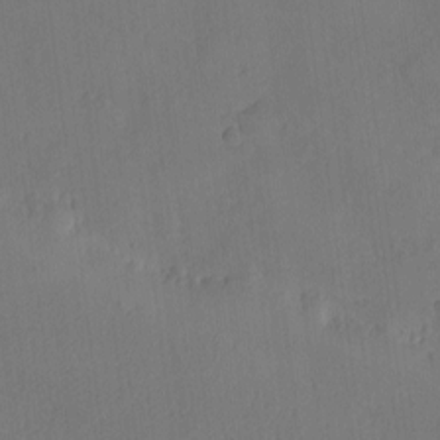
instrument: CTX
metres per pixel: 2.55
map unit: eHh
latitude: -7.9367
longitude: -69.5560
